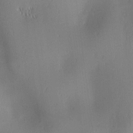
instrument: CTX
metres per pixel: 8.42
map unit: lAa
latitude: 1.2726
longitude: -116.7624
